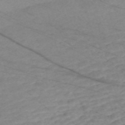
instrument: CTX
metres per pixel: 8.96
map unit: Nve
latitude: -58.7085
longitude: 61.5021
